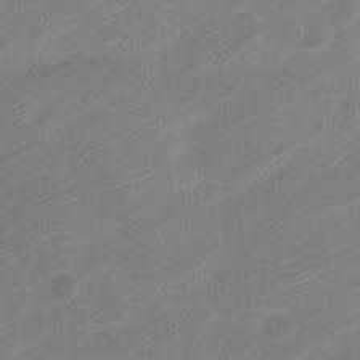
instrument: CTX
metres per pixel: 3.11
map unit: Nve
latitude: -18.6896
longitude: 107.6344
